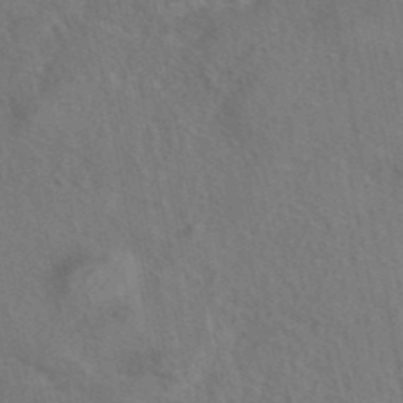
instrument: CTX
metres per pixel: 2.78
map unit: eAb
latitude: 42.8569
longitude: 104.6140
